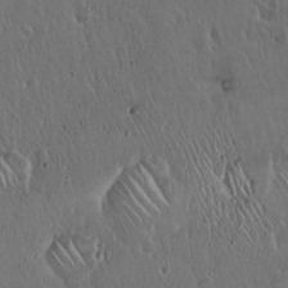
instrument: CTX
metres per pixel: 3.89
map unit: Hto
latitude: 18.1200
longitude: -59.3671
